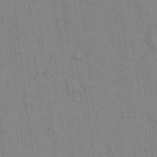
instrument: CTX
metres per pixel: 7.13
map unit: Hto
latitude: 12.5924
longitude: -60.9702
